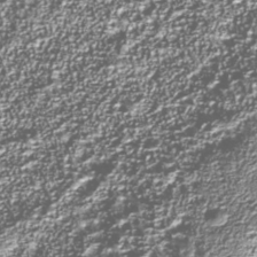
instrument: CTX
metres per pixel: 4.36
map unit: Nhu
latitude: -38.8597
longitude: -83.0269
